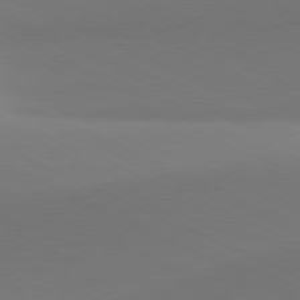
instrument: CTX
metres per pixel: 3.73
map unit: lApd
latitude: 81.5749
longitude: 144.5007
